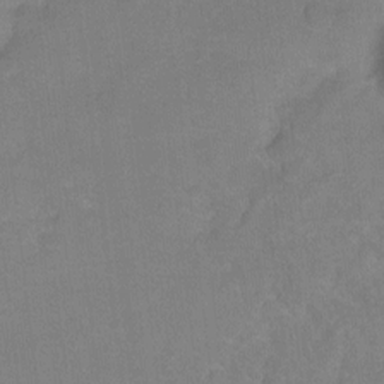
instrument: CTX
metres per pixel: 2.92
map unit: Hto
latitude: -5.8233
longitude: -35.8583
